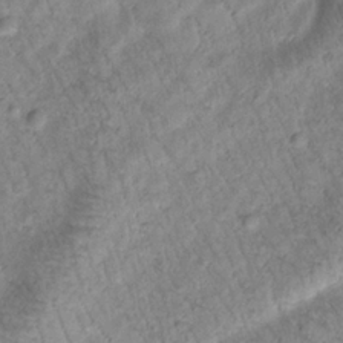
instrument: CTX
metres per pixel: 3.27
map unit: Htu
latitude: -0.5763
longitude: 172.8975
